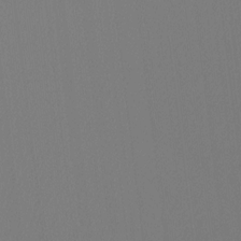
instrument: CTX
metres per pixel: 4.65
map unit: Htu
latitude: -12.7274
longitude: -49.0647
